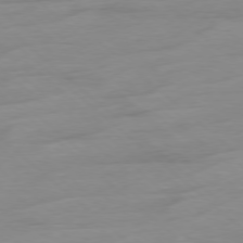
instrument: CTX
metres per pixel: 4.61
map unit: Ap
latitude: -78.3873
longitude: -59.9906
